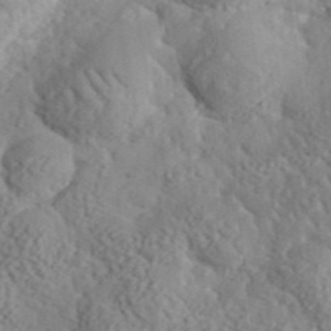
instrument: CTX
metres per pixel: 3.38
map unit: lHvf
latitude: 35.9906
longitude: -85.0081
